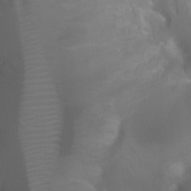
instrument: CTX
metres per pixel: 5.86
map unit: Ht
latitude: -0.2173
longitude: -45.7827
